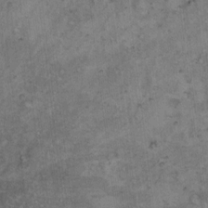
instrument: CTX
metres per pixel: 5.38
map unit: Hto
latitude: 8.4412
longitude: -59.1592
